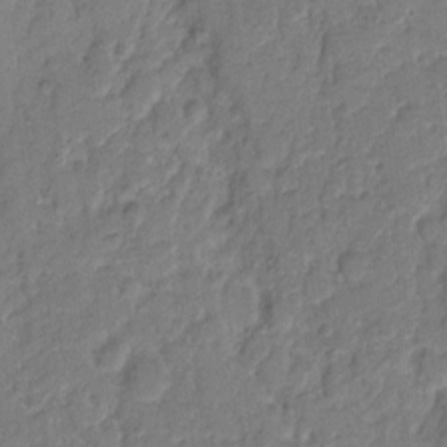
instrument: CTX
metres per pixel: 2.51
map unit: eHh
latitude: 8.1011
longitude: -64.0633
